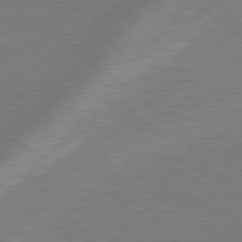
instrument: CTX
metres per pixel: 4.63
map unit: lApd
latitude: 79.0459
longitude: -170.8002
